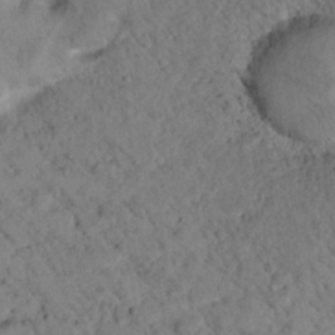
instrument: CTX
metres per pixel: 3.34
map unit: lHvf
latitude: 14.4223
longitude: 178.9163
